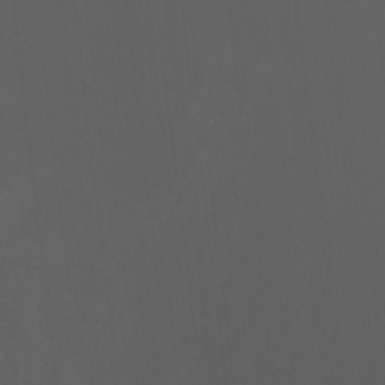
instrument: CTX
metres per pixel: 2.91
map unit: Nhu
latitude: -5.3131
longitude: -90.9892
